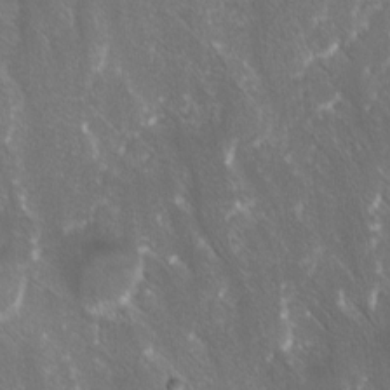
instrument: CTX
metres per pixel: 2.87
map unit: Ave
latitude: 8.7246
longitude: -104.9892
